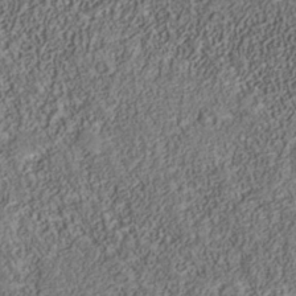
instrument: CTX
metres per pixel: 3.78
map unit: Nhu
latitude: -39.7100
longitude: -85.2348
